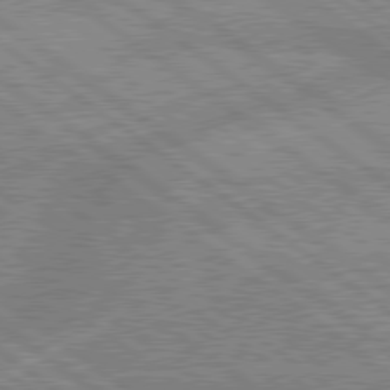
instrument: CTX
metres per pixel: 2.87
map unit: lApd
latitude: 79.0648
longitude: -157.1403
